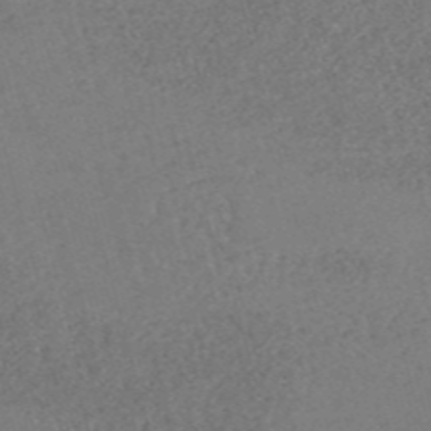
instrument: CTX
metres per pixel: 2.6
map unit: eHh
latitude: -54.8408
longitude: -89.1781
